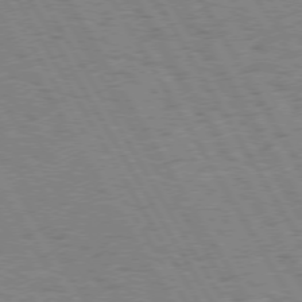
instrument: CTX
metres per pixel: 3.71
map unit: Hpe
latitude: 74.2334
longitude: -135.4426
